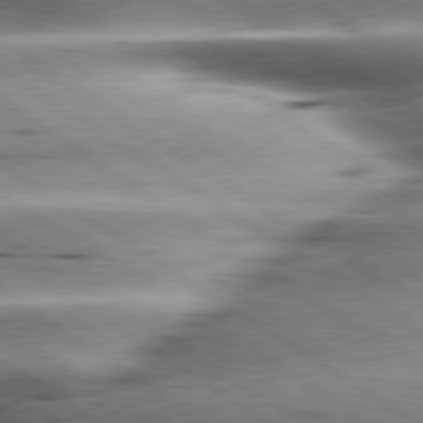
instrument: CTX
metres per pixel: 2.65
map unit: lApd
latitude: 80.0444
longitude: -141.8583
